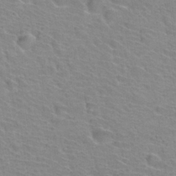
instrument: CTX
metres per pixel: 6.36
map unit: Hto
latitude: 33.7261
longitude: -39.6694
